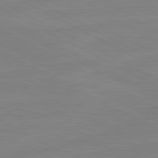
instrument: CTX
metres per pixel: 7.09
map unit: lApd
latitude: 81.2915
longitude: -176.4034
